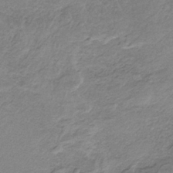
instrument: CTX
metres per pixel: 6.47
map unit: HNb
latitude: -34.7841
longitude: 56.8219
